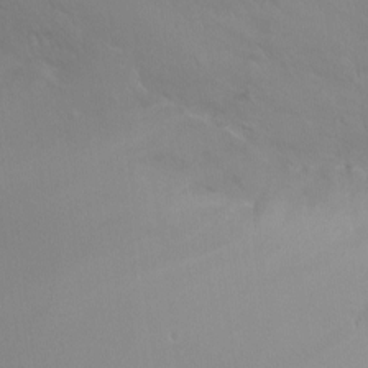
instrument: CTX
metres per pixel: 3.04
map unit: Ht
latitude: -12.8219
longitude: -44.8569
